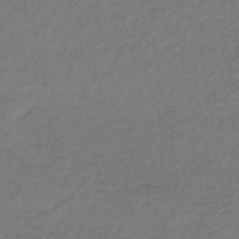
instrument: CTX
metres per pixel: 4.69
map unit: lHb
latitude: -38.4251
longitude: 70.6330
